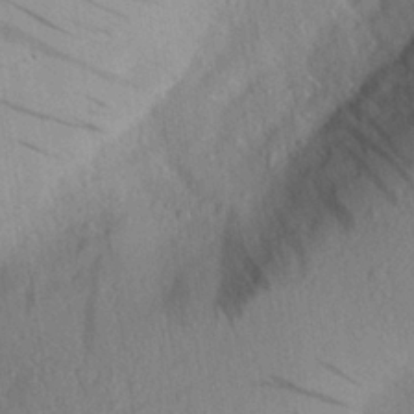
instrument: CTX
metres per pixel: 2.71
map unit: Aa
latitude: 27.2915
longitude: -146.3279
